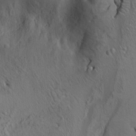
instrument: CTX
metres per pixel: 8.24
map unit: Ht
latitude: -3.0675
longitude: -15.0648
